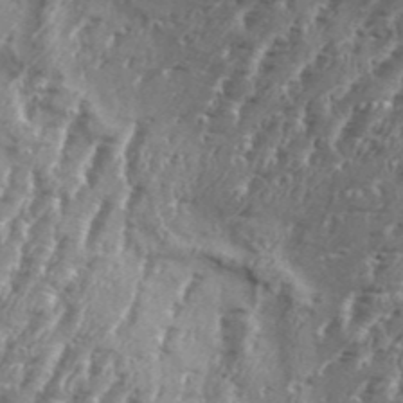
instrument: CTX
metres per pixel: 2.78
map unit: Aa
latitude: 34.4979
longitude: -135.5371
